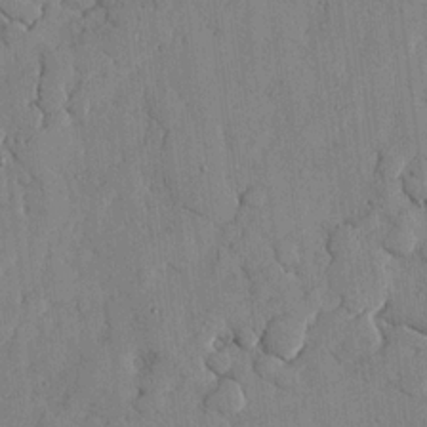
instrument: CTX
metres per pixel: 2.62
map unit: lHvf
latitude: 18.0633
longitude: -112.8380
